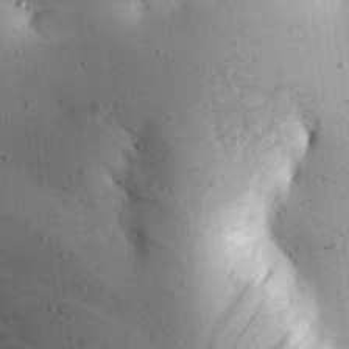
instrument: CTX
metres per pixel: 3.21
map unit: Aa
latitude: 25.4048
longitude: -144.2711
